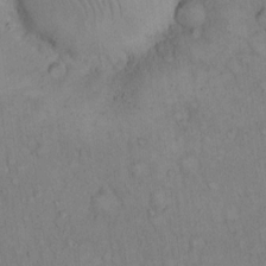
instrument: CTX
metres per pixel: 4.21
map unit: Hto
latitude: 14.1200
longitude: -61.4993
